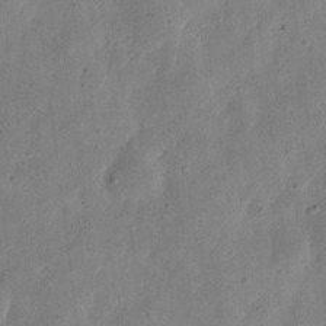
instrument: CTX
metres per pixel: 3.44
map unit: eHh
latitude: 7.1025
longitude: -71.6694
